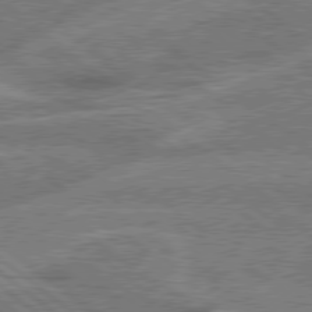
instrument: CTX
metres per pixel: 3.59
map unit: Hpe
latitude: 78.5924
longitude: -158.7813
